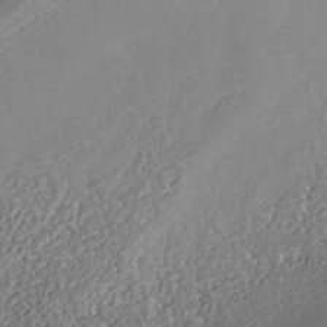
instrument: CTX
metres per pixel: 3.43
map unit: Nhe
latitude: -38.1039
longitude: -89.0270
